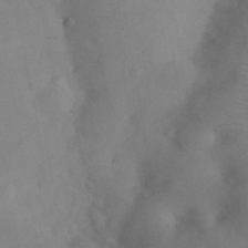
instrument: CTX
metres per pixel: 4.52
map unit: eHh
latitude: 25.2914
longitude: -66.8380
